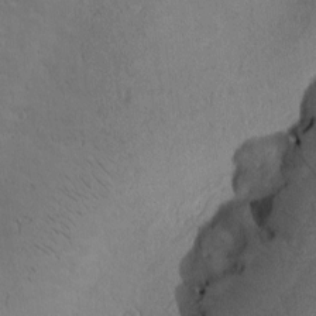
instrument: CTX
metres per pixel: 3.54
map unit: Htu
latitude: 0.5923
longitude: 175.3887
